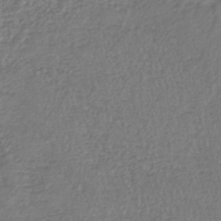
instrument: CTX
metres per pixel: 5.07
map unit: lHb
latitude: -38.1228
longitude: 69.8422
